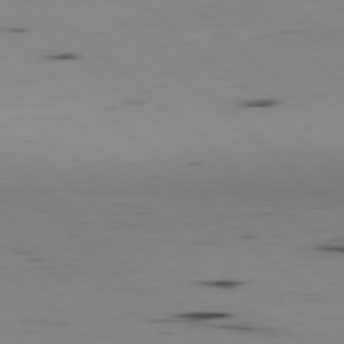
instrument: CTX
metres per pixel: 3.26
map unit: Hpe
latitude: -79.5210
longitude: 9.0486
